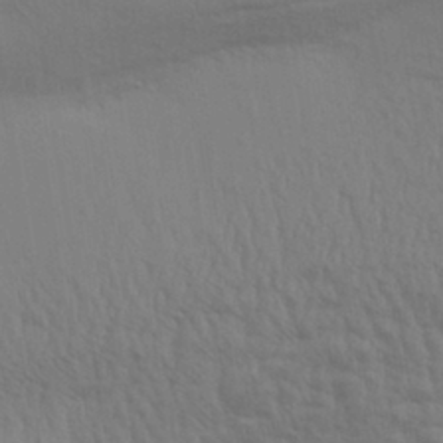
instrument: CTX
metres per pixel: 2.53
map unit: Aa
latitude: 31.4238
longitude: -135.5182
